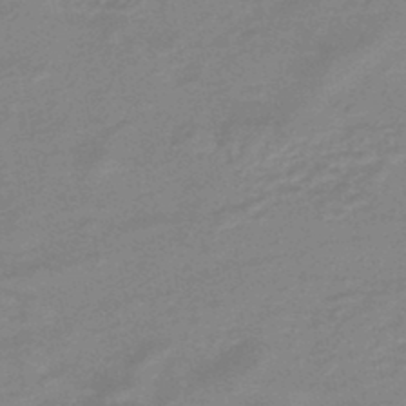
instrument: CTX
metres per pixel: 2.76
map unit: eHb
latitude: -45.5588
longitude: 81.9745
